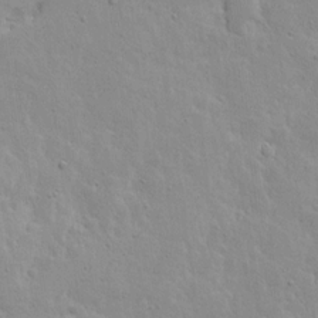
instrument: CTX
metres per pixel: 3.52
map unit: Ave
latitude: 13.5560
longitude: -133.4049
